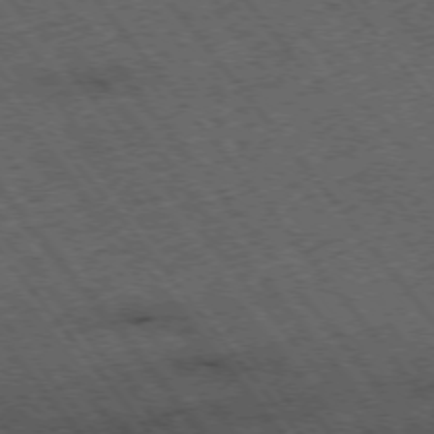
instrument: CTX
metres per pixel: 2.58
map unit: Hpe
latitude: -75.4266
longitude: 4.7652
